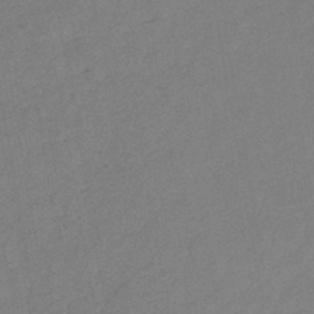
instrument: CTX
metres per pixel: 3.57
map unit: eHb
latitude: -42.2172
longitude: 82.6329
